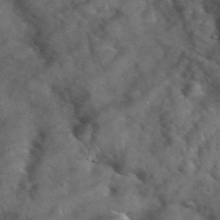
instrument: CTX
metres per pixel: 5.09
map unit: eHh
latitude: 39.4804
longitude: -56.8568
